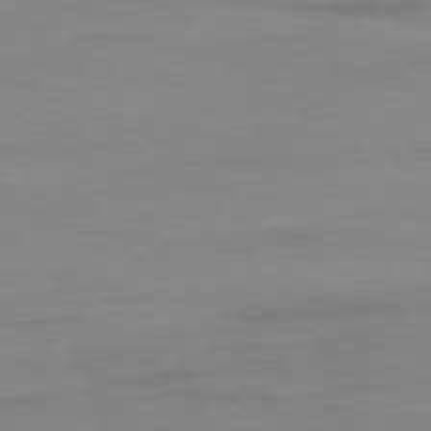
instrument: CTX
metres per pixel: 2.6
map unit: Ap
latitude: -76.7463
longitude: -73.5372
